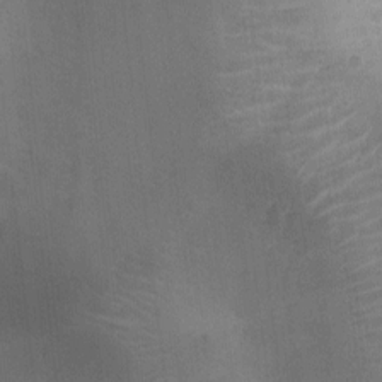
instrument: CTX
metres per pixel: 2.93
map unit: Ht
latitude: -3.7855
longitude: -17.1781
